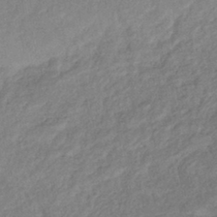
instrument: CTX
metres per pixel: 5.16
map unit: lHb
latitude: -40.6140
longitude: 78.1983
